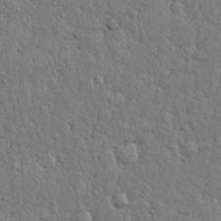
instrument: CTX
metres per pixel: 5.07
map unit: Nhu
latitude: 28.5734
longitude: -68.3656
